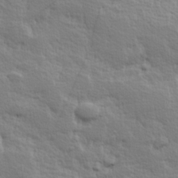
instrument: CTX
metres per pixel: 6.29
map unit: Hve
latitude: 25.1592
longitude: 144.6519
